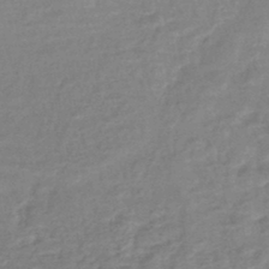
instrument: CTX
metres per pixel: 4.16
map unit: lHb
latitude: -42.9352
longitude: 80.6141
